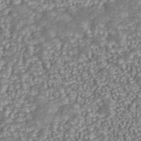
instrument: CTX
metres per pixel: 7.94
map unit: ANa
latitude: 43.4049
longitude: 36.0283
